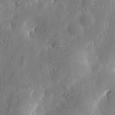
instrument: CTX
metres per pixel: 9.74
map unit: eHh
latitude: 7.7261
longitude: -73.0081
